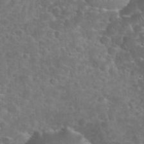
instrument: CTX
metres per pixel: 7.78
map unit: eHh
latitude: 35.2159
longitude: -64.9136
